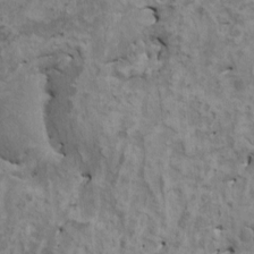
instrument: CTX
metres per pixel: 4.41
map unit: HNhu
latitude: 4.2900
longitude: 3.8800
